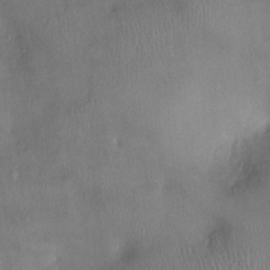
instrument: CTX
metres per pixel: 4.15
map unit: Ht
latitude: -3.6721
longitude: -15.0081
